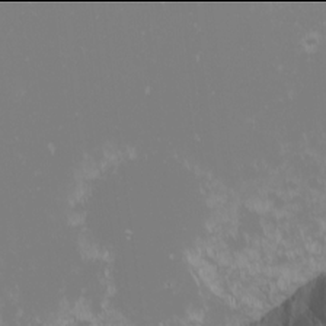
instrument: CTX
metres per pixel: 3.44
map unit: Nhu
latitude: -6.0094
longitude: -89.8773
